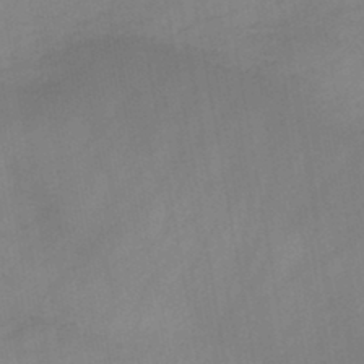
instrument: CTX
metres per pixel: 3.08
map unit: HNb
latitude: -45.4832
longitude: -38.8191
